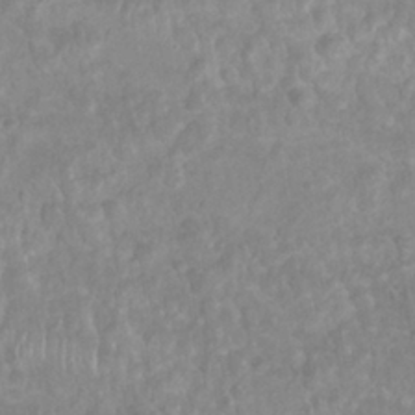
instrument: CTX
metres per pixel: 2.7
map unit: Nhu
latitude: 27.2537
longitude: -62.7058
